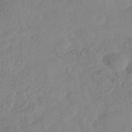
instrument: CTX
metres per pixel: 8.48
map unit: Nhe
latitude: -42.1038
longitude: -109.9717
